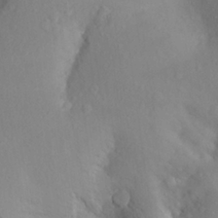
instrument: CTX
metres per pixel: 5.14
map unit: Aa
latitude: 23.7072
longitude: -145.7638
